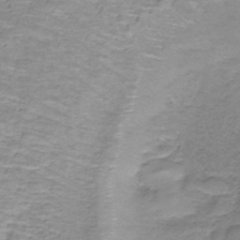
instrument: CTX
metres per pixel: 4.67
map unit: lHb
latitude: -40.8219
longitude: 59.3320
